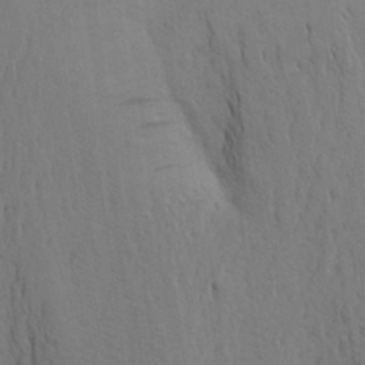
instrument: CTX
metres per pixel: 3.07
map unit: Aa
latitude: 24.4223
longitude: -148.6679
